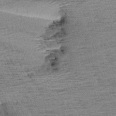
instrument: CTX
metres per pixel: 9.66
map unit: Aa
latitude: 7.1403
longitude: -137.2726
